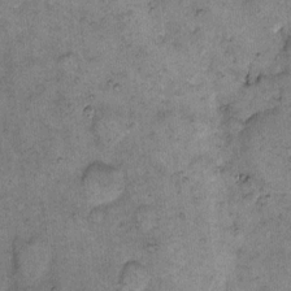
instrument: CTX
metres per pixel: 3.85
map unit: eHh
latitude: 10.8758
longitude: -63.4616
